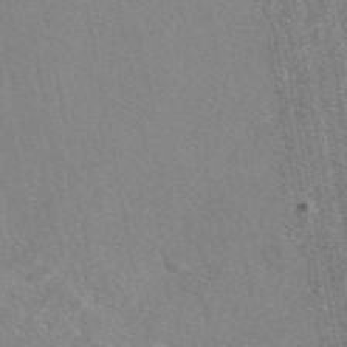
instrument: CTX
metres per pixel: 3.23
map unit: eAb
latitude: 48.0633
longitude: 111.6721
